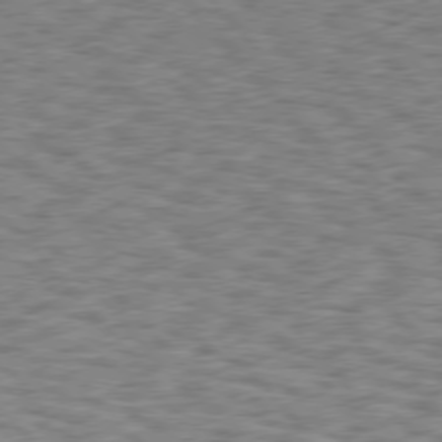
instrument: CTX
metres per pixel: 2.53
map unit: Hpe
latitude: 75.8205
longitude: -135.9717
